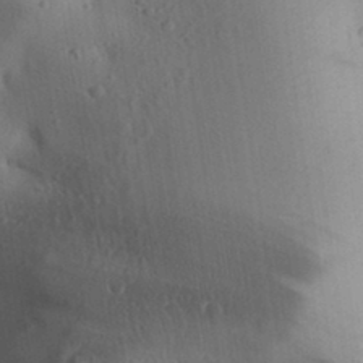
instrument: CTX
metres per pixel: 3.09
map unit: Aa
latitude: 32.0444
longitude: -144.5734
